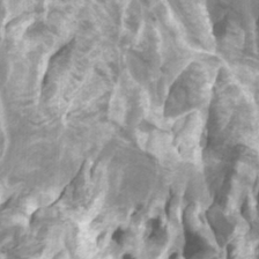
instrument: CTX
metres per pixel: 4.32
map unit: Htu
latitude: -1.1998
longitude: -76.7057
